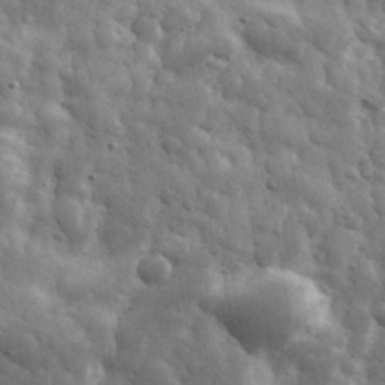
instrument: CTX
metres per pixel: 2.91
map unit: eHh
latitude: 33.5938
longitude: -69.8395
